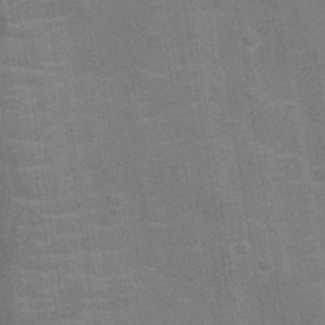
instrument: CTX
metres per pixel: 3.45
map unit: Nhu
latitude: -11.6722
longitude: -22.1578
